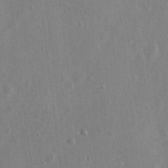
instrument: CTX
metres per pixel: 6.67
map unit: Nhu
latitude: 1.1403
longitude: -16.7813
